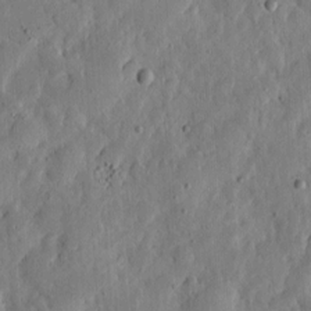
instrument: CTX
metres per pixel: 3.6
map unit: eHh
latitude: 5.7450
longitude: -70.6490
